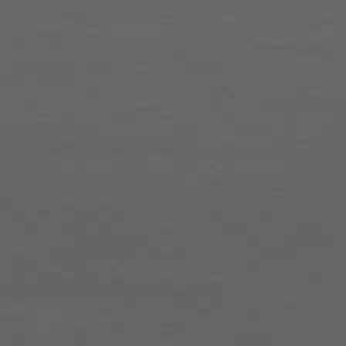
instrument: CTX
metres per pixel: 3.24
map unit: Ap
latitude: -78.5762
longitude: -75.5182
